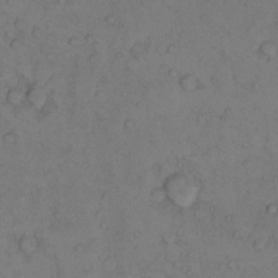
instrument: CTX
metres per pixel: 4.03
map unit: Hto
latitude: 7.5371
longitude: -60.0633
